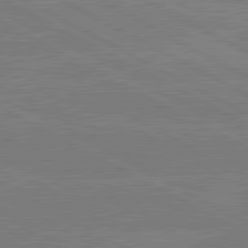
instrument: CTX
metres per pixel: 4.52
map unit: lApd
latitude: 80.8569
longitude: -126.9136
